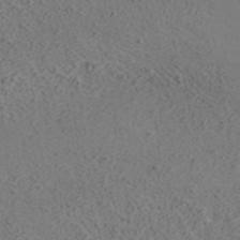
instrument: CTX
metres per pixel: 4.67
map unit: ANa
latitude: 39.4048
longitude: 20.4629
